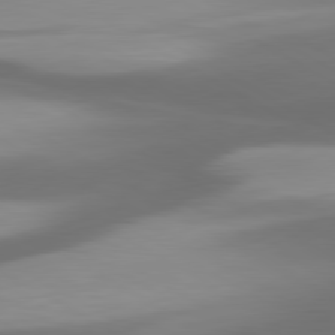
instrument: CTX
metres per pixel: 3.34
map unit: lApd
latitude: 80.0255
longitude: -139.7639
